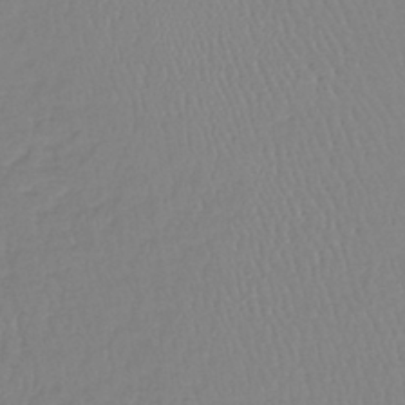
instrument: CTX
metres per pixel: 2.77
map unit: lHb
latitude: -41.1809
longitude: 61.5399
